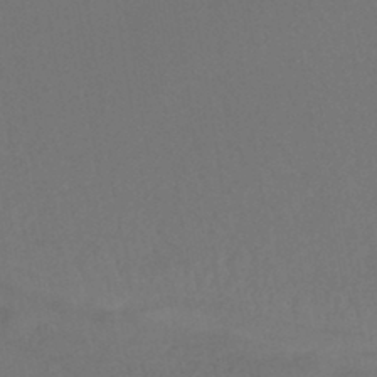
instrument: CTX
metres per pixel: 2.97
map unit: lHb
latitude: -43.3509
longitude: 74.7841
